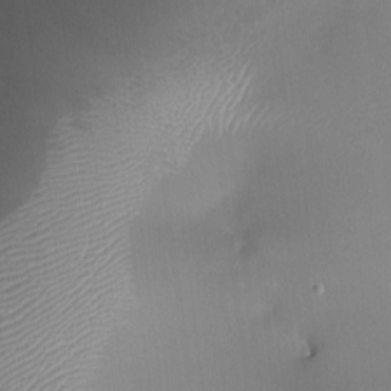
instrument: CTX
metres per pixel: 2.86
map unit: HNhu
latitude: -1.1998
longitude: -1.7638
